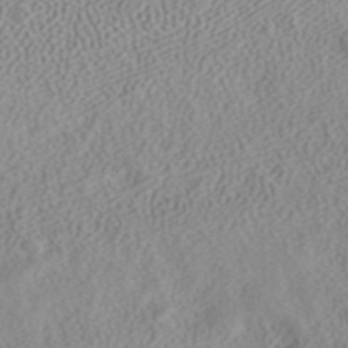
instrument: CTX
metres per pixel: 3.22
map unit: ANa
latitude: 40.4601
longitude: 23.5588
